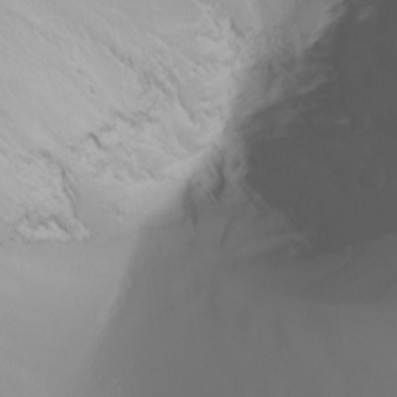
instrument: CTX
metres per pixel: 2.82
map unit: Nhu
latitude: -6.5951
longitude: -91.1592
